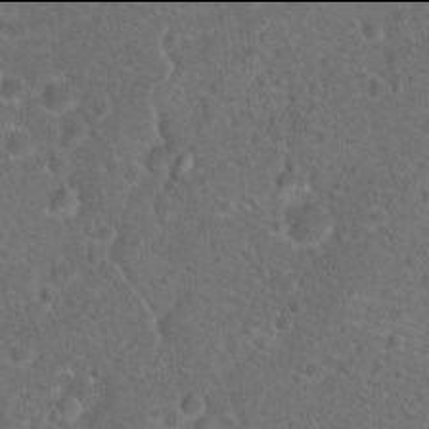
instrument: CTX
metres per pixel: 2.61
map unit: Hto
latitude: 17.9906
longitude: -41.5371
